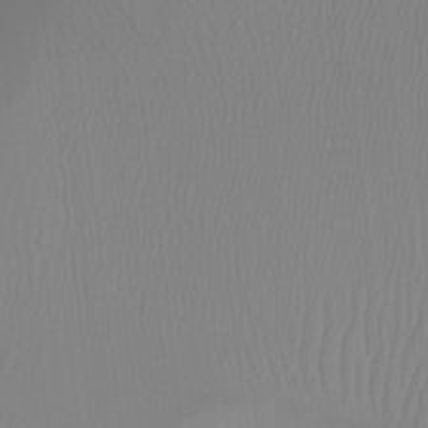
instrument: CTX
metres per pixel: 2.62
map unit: Ht
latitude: -12.4251
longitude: -46.5168
